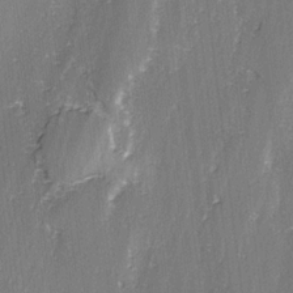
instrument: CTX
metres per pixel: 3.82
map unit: lAvf
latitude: -2.9352
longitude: -108.0255
